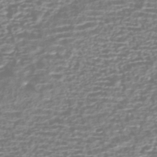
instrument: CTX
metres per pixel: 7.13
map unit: HNhu
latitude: -42.9163
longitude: 100.4440
